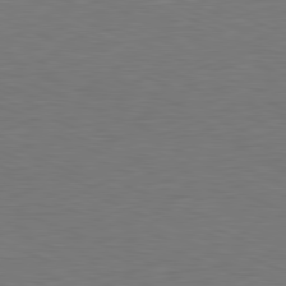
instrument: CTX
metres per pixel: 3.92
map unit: Hpe
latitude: -81.7478
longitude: 8.0283
